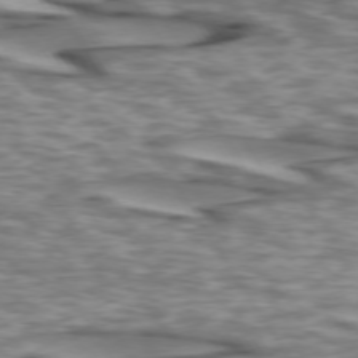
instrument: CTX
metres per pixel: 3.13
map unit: lApd
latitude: 73.8962
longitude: -57.0269
